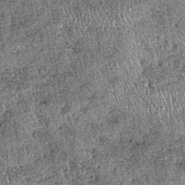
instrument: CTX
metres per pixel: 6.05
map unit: lHb
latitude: -38.8597
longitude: 67.3321
